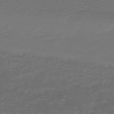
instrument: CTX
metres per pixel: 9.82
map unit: HNb
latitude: -47.8800
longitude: 54.9731
